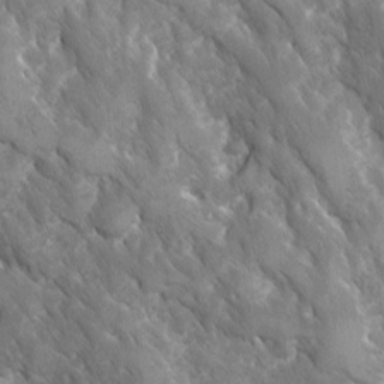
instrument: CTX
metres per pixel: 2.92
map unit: Ave
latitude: -11.3132
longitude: -118.9513
